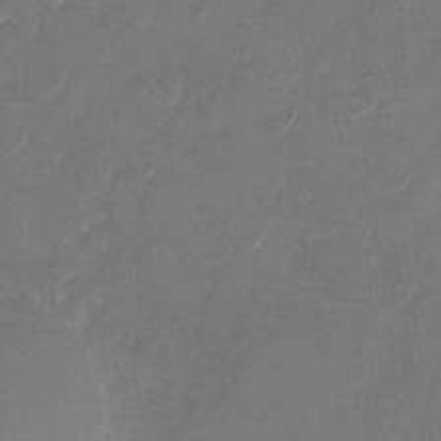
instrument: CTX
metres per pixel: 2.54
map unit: Nhu
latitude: -28.6330
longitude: -71.5749
